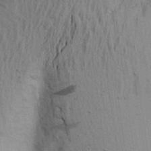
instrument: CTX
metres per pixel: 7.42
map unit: Aa
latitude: 21.8206
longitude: -144.5734
